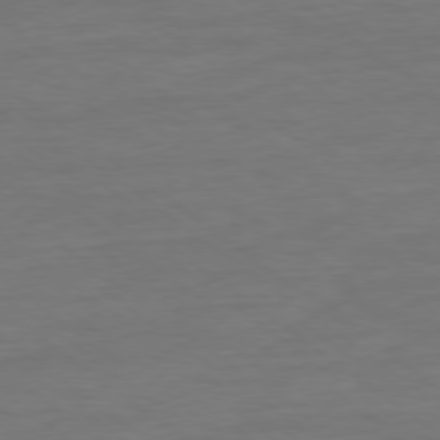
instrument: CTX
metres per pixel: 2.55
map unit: Ap
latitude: -79.2565
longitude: -89.1970
